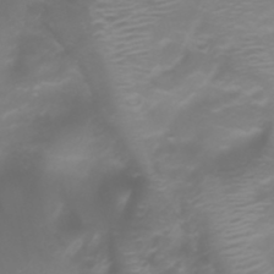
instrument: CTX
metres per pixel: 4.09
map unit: Nhu
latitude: -5.4832
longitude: -79.7639
